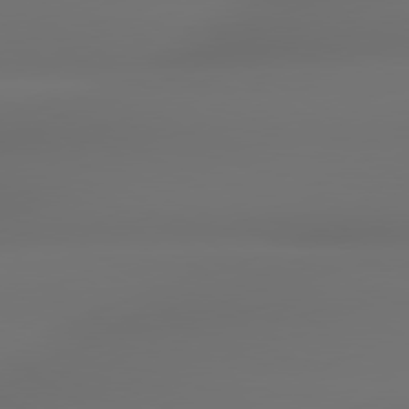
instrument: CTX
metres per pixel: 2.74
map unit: lApd
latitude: 79.3860
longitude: -137.8395
